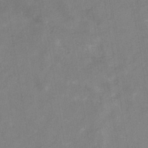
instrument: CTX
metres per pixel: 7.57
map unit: eHb
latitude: -34.3306
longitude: 74.3307
